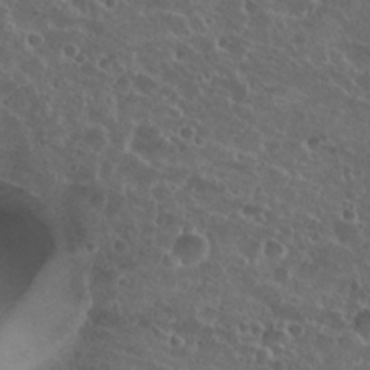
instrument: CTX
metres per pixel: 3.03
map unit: Hto
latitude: 26.9325
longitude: -50.7624
